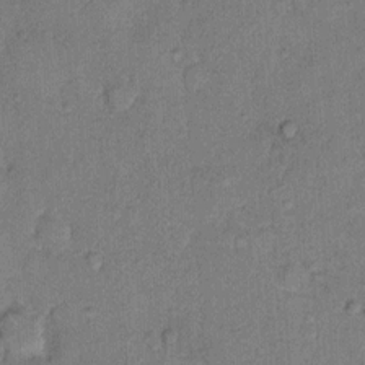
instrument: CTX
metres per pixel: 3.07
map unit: Hto
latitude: 10.1578
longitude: -61.8394
